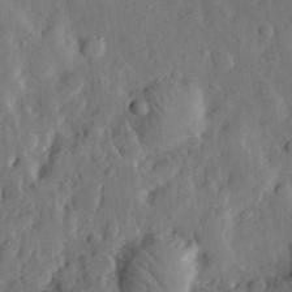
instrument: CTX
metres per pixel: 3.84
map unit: eHh
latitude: 30.5168
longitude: -78.1956
